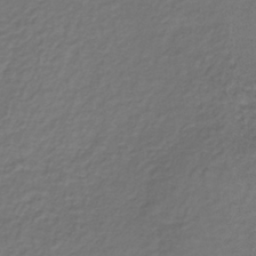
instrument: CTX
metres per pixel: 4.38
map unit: lHb
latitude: -35.5399
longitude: 61.3699
